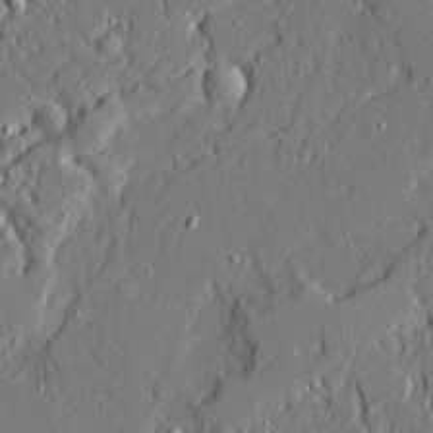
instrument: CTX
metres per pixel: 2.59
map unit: Ave
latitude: 20.9703
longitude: -128.1389
